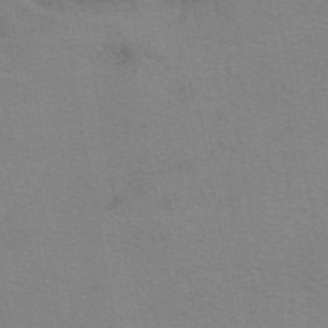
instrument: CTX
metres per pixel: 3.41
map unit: eAb
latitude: 49.8583
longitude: 105.4832
